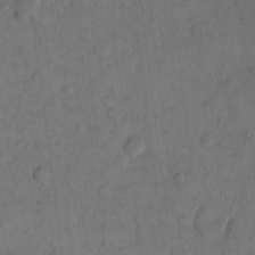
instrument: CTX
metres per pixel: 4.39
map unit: eHh
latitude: 14.2523
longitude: -67.8394
